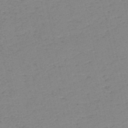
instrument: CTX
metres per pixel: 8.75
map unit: HNb
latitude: -53.6721
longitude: -39.3671
